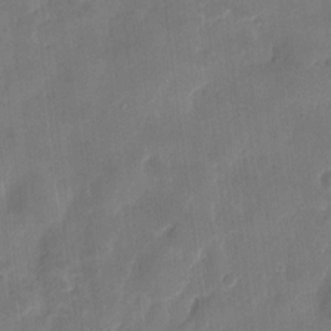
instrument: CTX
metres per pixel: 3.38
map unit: eHh
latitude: 8.3845
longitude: -74.0822
